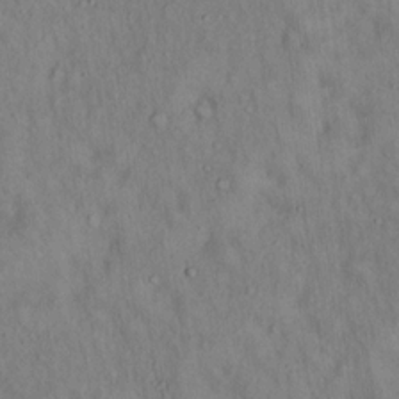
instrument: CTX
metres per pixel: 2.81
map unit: Hto
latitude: 15.4049
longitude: -60.4790
